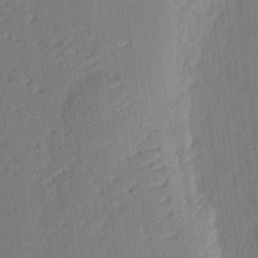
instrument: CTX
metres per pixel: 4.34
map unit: eHh
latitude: 4.3278
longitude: -77.0647
